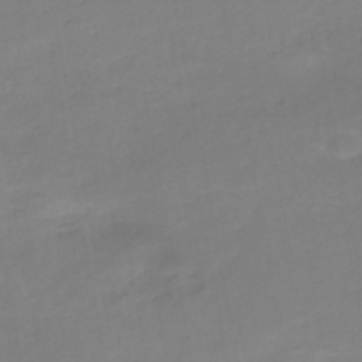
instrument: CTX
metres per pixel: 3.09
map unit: HNb
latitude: -51.0486
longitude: -50.2522
